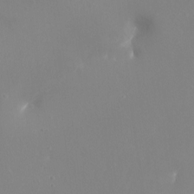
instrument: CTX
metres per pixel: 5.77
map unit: Ht
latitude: -16.5196
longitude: -42.3656
